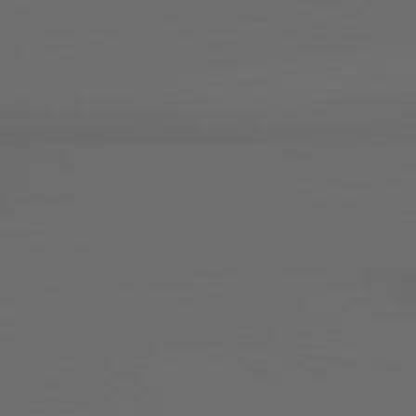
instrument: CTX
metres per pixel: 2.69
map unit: lApd
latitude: 79.8584
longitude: 164.4440
